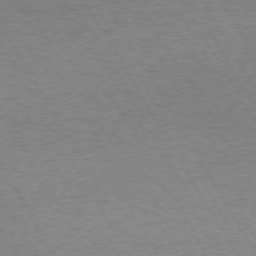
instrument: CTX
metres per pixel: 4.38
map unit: Hpe
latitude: 72.7058
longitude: -128.9891
